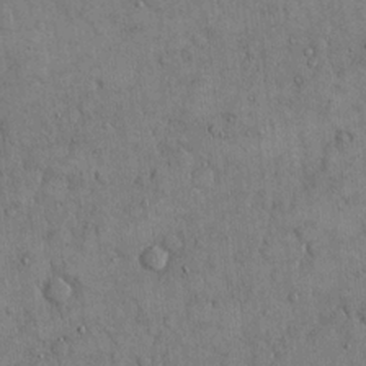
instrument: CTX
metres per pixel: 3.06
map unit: eHh
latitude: 15.0081
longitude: -68.3845
